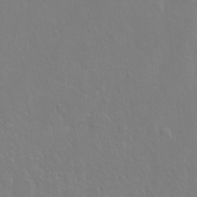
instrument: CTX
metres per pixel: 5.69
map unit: Ht
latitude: -6.8219
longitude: -37.2348
